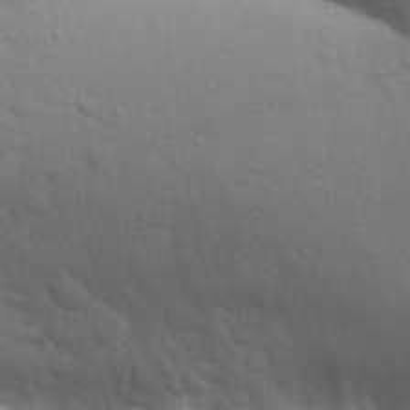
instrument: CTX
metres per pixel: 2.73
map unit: Aa
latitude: 30.6491
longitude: -147.1970
